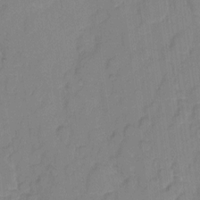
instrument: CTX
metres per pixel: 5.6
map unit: eHh
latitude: 6.4412
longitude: -65.4048
